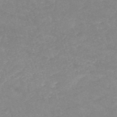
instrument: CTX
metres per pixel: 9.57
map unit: HNb
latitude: -53.3131
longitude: -36.4034
